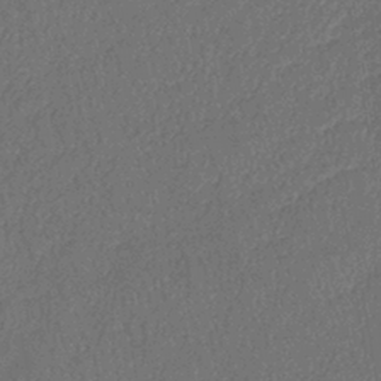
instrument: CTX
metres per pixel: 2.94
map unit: eHb
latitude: -39.9178
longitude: 77.2565
